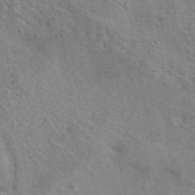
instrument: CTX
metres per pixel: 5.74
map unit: eAb
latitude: 41.5182
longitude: 107.8423
